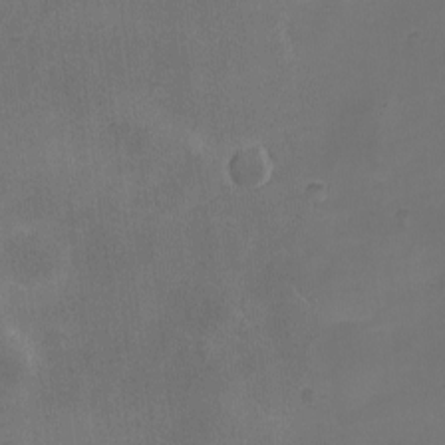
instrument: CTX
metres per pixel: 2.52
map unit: eHh
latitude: -8.6707
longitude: -66.3089
